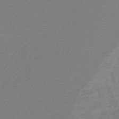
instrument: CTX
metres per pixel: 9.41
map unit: lHb
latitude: -43.0108
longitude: 71.4266
